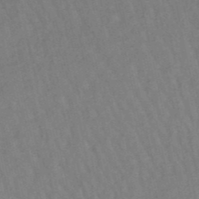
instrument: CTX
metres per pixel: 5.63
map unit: lHb
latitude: -49.3132
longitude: 72.9730
